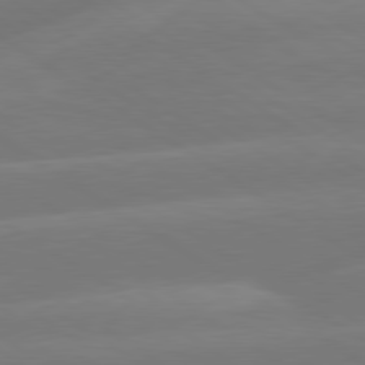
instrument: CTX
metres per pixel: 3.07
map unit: lApd
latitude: 79.6127
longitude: -150.1577
